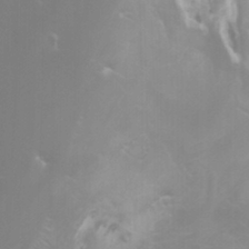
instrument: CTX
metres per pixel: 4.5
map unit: Htu
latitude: -6.6707
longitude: -72.9514
